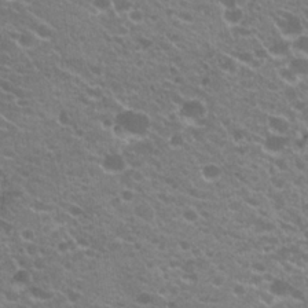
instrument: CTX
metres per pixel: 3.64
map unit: Hto
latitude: 20.5924
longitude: -34.8002
